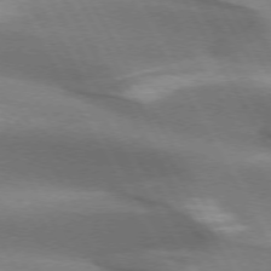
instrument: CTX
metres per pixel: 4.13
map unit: lApd
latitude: 72.9703
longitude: -50.8191
